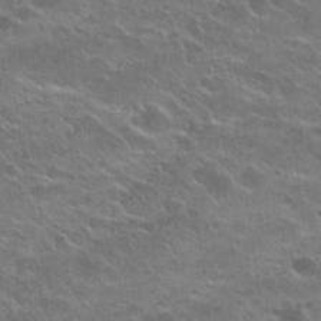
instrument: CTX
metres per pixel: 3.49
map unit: Nhu
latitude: 25.5371
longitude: -50.5734
